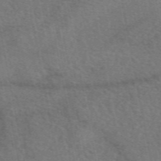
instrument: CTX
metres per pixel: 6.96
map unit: eAb
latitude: 50.6112
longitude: 110.6140
